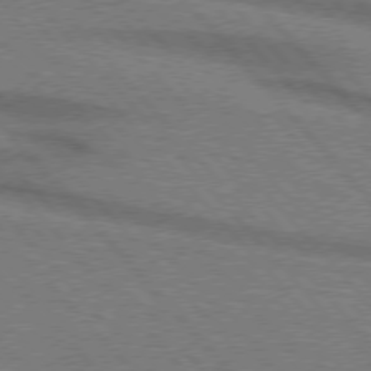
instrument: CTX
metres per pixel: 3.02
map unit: lApd
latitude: 75.8961
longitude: -84.6869
